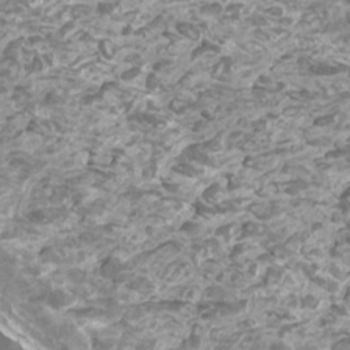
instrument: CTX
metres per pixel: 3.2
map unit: Htu
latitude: 2.4790
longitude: -20.5357
